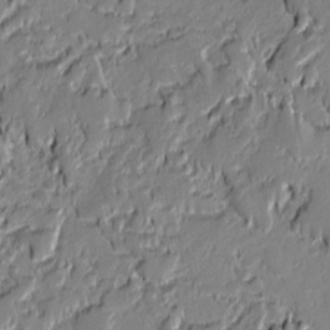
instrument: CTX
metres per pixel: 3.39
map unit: lAvf
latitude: -0.4062
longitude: -108.5923
